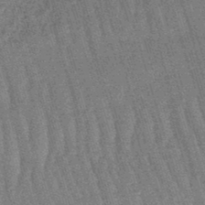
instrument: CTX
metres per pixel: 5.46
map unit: lHb
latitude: -45.5966
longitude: 77.8611
